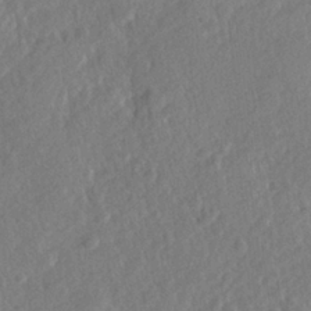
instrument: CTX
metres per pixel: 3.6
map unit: Hve
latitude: 24.4601
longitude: 144.0283
